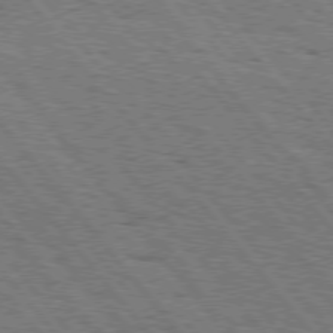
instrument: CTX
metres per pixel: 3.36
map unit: Hpe
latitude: 75.5560
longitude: -153.4616
